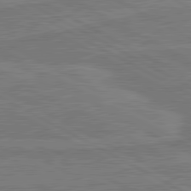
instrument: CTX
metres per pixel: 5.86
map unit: lApd
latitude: 80.9136
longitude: 168.5762
